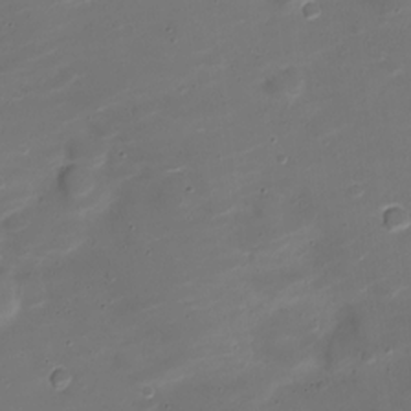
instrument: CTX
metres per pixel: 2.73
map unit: Nve
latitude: -20.7841
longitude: 105.0486
